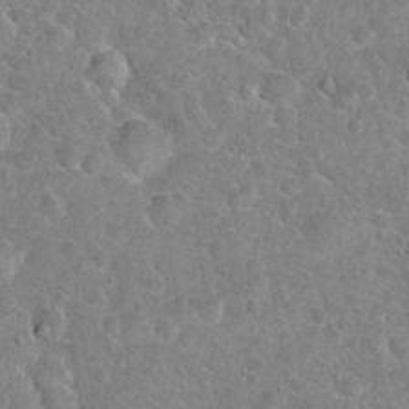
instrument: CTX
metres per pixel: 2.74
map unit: Hto
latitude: 21.1781
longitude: -47.9339
